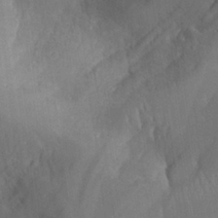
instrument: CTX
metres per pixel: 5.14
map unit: Aa
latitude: 27.1781
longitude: -132.8947
